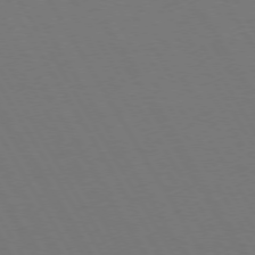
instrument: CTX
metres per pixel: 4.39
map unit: Hpe
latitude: 73.3671
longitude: -127.5371
